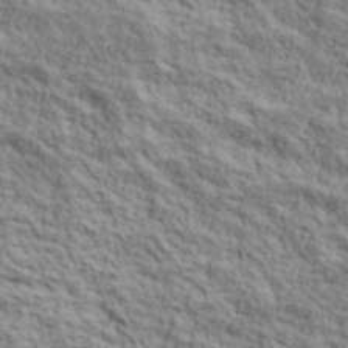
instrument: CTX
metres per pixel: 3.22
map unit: lHvf
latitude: 39.0458
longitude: -88.9325
